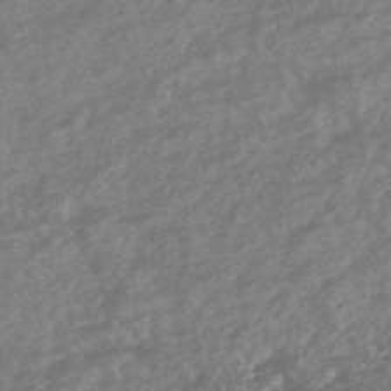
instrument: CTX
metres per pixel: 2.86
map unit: HNhu
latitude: -45.4077
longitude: 93.0675
